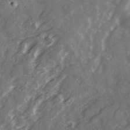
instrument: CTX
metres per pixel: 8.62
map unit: Ave
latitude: 21.6127
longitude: -132.2145
